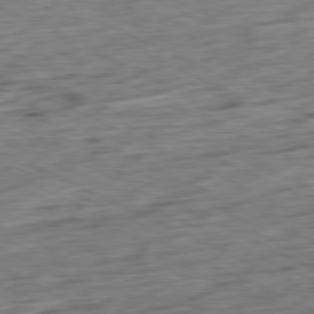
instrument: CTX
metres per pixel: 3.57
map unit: Ap
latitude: -80.9731
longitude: -71.6505
